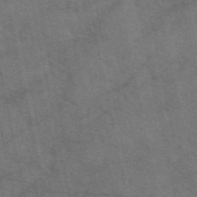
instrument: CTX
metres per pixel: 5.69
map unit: eAb
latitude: 50.8758
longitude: 112.0850
